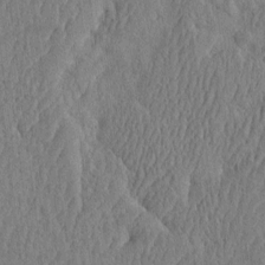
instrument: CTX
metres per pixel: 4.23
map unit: eHh
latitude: -3.5021
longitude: 15.0298
